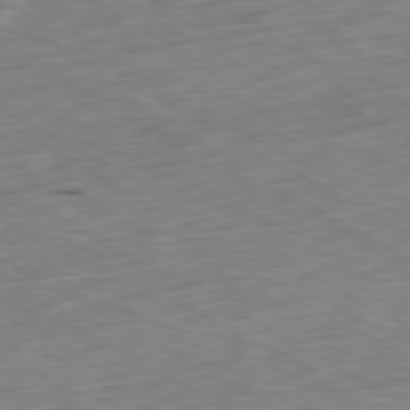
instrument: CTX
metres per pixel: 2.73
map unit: Ap
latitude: -80.7274
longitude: -71.4993
